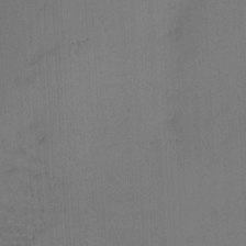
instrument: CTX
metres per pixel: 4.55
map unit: eHh
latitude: -3.7288
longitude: -79.6883
